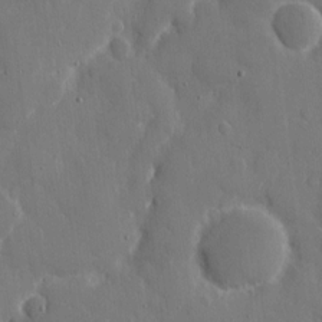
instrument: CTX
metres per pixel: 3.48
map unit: eHh
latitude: 7.6694
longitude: -68.4223
